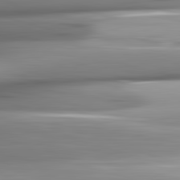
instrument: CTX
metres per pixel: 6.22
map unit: lApd
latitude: 82.6868
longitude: -140.6112
